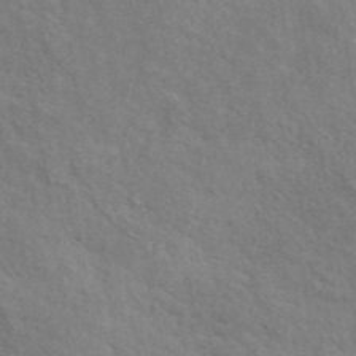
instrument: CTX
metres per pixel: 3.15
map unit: ANa
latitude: 41.7071
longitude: 29.3510
